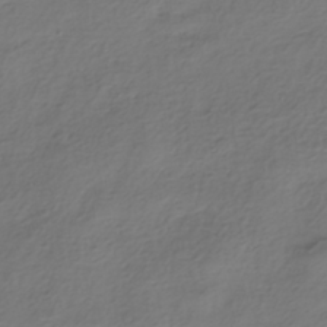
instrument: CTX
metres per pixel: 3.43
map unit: HNhu
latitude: -39.9556
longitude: 103.6533
